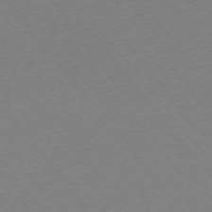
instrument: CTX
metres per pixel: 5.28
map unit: Ap
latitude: -74.9542
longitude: -71.7638
